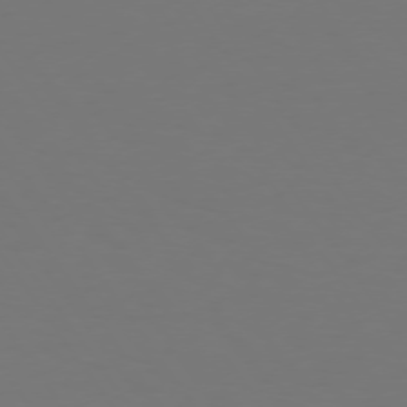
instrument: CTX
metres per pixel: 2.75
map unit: Hpe
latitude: 73.6883
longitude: -123.4615
